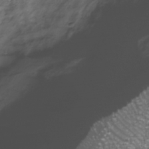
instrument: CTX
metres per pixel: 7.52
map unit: Nhe
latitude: -31.8989
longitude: -92.6679
